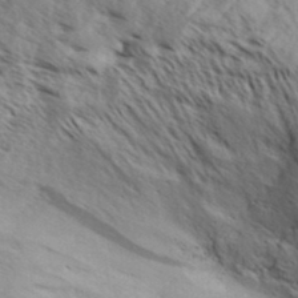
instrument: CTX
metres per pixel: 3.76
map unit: Aa
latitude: 32.1011
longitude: -139.6316
